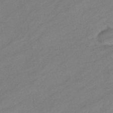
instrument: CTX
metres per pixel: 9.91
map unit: eHb
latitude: -40.0283
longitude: 82.4818
